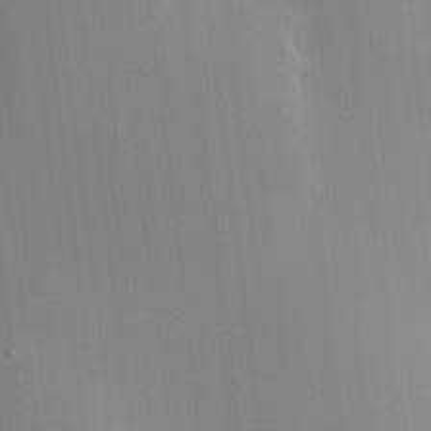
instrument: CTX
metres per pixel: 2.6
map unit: HNhu
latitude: 10.2901
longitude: 10.3495
